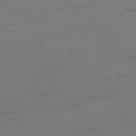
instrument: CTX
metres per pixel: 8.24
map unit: Ap
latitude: -79.6721
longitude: -55.4426
